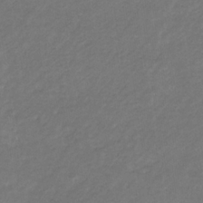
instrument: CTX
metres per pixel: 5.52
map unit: eHb
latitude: -32.3307
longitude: 70.1606
